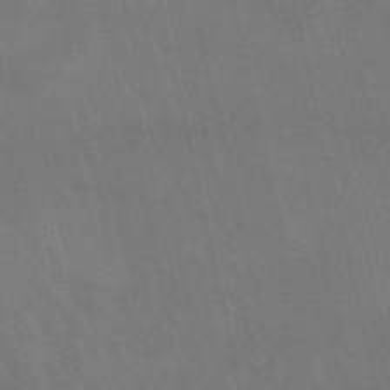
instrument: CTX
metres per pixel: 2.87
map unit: lHb
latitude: -48.4062
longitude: 70.6519
